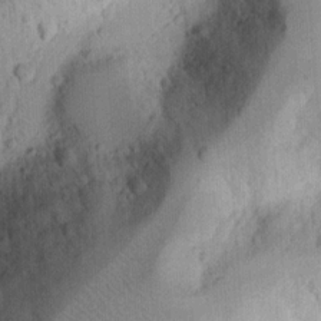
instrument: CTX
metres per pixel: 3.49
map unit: Ht
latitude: 12.1956
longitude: -74.4412
